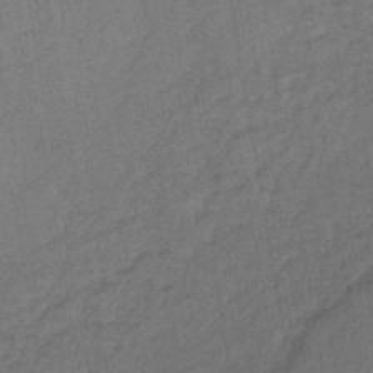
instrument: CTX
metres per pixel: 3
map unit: lHb
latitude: -42.2928
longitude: 60.7274
